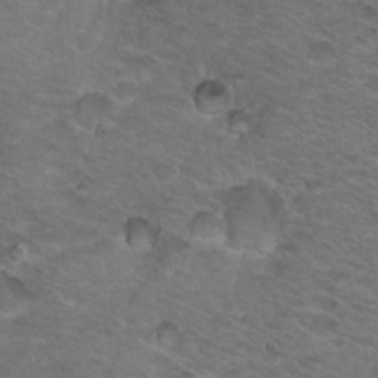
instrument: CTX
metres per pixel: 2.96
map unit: Nhu
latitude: 18.3278
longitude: -32.1389
